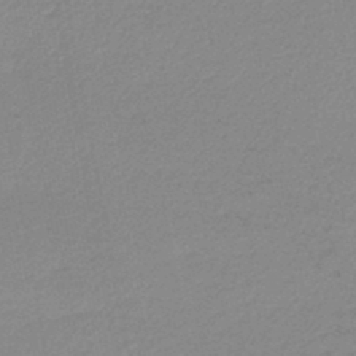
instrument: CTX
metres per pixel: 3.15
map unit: lHb
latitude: -46.1983
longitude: 68.8030
